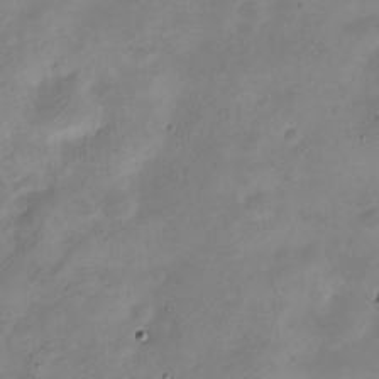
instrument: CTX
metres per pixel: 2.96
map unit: Nve
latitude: -23.7667
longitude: 105.5777
